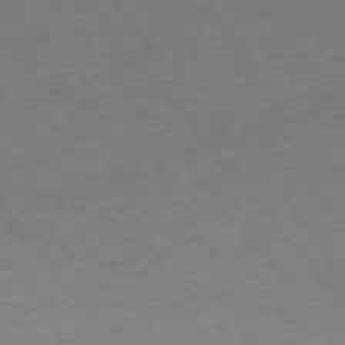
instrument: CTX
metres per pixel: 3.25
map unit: Ap
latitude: -75.9178
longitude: -95.0270
